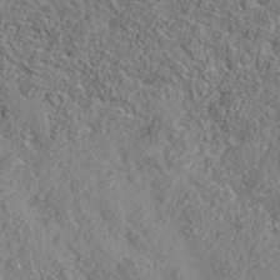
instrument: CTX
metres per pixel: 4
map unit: eAb
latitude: 35.7638
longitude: 107.8423
